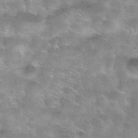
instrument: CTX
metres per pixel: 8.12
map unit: Hto
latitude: 30.1767
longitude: -46.6680
